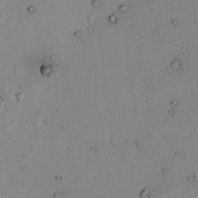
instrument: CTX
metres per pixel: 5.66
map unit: lAvf
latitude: 7.4237
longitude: 169.3320
